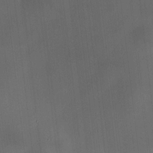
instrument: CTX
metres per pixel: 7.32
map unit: HNhu
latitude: 10.2523
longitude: 10.0661
